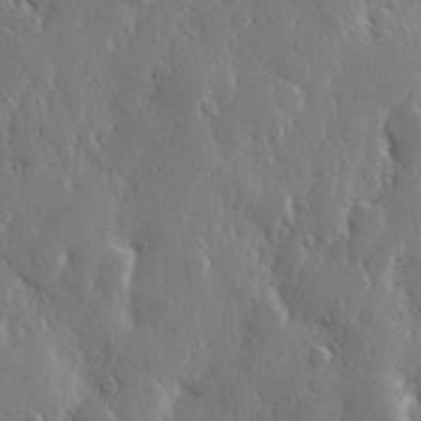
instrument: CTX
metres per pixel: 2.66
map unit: Hve
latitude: 26.7624
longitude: 150.2550
